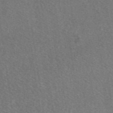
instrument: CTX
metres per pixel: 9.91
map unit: eAb
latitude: 48.9703
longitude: 115.2754
